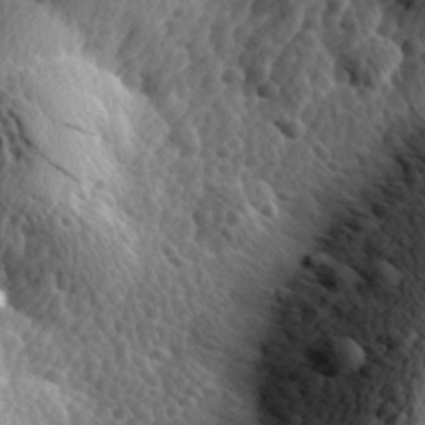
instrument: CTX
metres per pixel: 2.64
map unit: Hve
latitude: 23.8016
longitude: -97.2726
